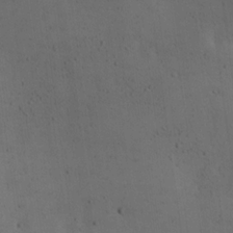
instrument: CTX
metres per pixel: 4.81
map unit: lAa
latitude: 19.8394
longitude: -138.5735
